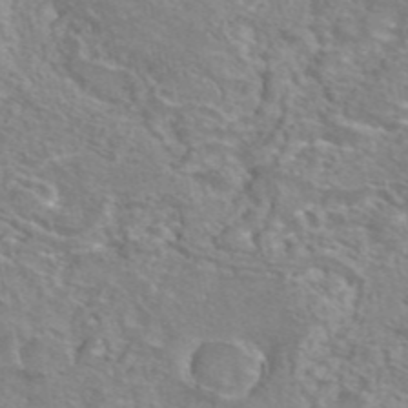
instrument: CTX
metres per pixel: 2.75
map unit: eAb
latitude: 44.7813
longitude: 103.8800
